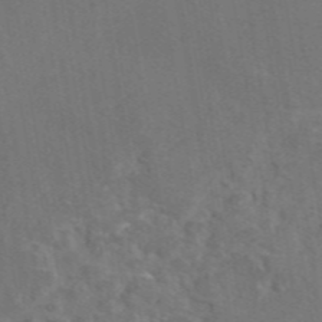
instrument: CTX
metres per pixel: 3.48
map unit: eAb
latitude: 46.6869
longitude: 109.2943
